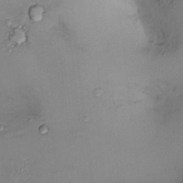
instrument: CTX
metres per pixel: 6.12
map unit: Ht
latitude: -3.3320
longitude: -13.3104
